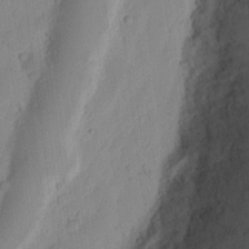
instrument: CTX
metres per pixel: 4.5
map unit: Ht
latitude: 10.2712
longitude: -74.3278
